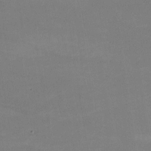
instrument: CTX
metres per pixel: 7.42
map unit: lHvf
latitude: -9.6155
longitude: -101.8017
